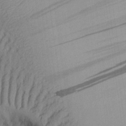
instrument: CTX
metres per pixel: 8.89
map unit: Aa
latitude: 26.8569
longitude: -134.9513
